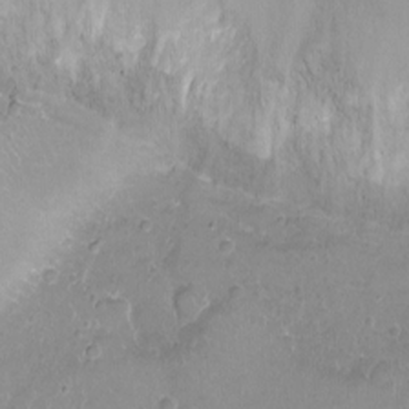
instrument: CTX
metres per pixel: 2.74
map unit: Ht
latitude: -8.3117
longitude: -20.3279
